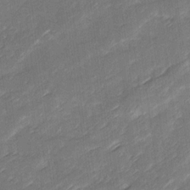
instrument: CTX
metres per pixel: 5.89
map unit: Ave
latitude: 16.0822
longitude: -136.3468
